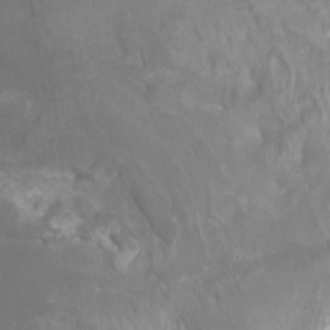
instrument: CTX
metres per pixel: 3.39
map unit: Nhu
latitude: -10.7274
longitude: -75.1214
